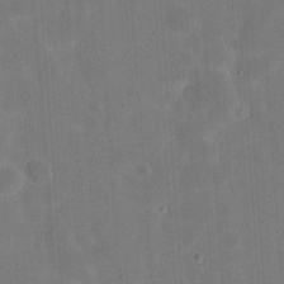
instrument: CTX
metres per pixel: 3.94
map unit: eHh
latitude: 20.9703
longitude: -63.0081
